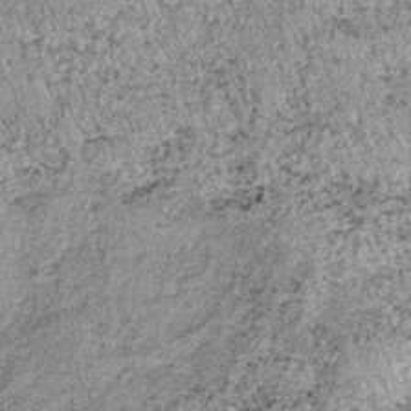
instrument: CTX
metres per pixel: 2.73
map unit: lHb
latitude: -37.1620
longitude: 66.6330
